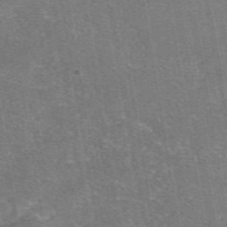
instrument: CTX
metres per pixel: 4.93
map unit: eAb
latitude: 47.4238
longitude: 102.7085
